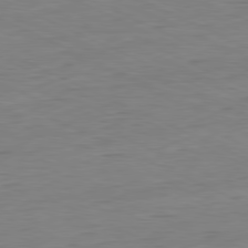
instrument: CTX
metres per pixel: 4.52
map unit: Ap
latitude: -80.9542
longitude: -82.0444
